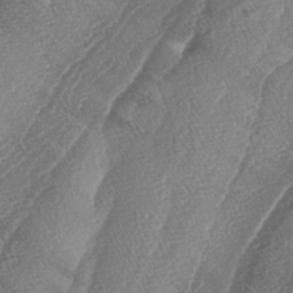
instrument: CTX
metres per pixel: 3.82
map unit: lAa
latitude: -4.4062
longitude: -129.6505
